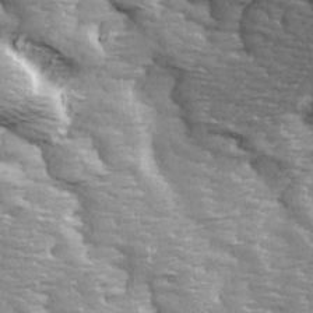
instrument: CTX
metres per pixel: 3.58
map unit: Ave
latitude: 14.2145
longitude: -104.8191
